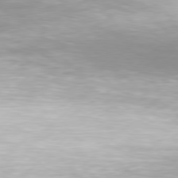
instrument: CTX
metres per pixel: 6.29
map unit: Hpe
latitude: 77.6127
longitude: -131.4049
